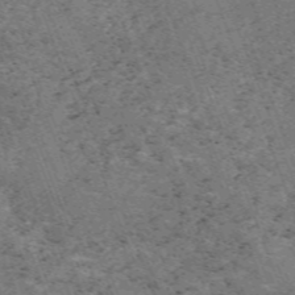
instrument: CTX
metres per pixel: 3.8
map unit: HNb
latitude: -54.8219
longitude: -47.9528
